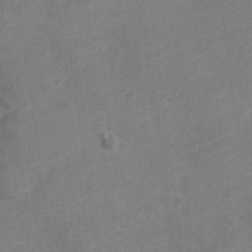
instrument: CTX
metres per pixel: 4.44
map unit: Nve
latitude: -18.6330
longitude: 108.3306
